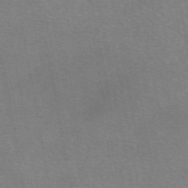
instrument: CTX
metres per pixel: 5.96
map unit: eAb
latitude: 50.1200
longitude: 105.0864
